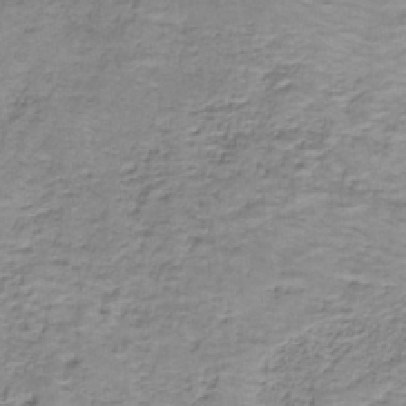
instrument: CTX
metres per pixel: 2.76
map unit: eAb
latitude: -36.9541
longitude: 52.8974
